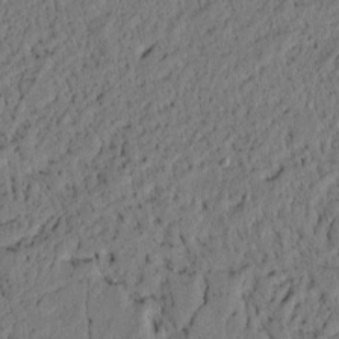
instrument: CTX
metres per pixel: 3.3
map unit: lAvf
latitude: 4.4979
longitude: 165.5210
